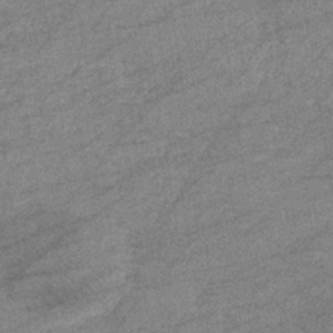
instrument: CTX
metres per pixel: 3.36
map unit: eHb
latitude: -33.8989
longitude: 70.8597
